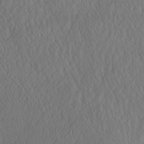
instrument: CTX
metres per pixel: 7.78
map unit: eHh
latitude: -3.6154
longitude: 16.0283
